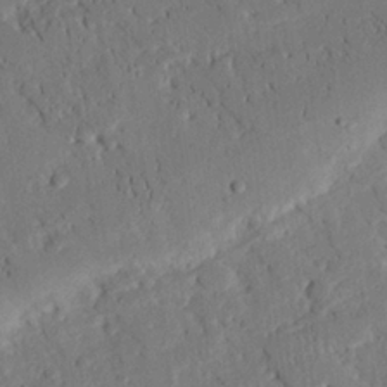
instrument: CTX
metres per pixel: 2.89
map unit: eHh
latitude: 26.1200
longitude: -80.8947
